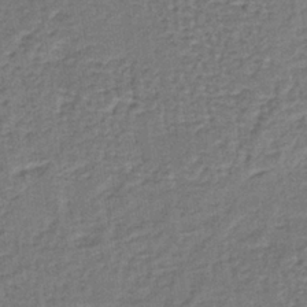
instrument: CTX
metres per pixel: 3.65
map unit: lHb
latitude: -38.1984
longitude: 59.7666
